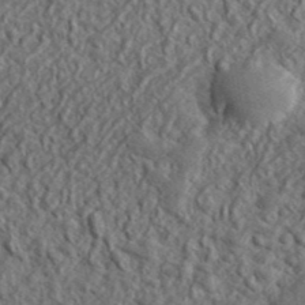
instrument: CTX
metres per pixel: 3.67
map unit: lHvf
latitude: 42.2712
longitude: -88.9703
